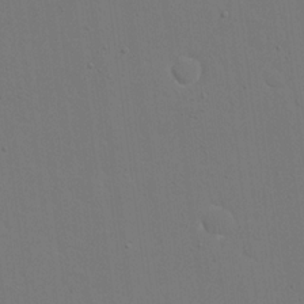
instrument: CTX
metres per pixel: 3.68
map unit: eHh
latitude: 19.0269
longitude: -69.3293
